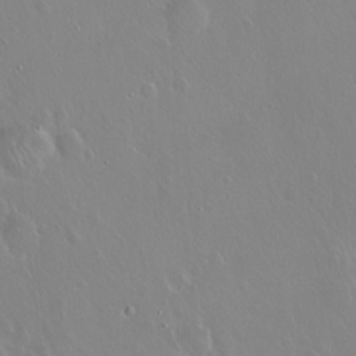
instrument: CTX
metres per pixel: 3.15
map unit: eHh
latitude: 1.8205
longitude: -54.5168
